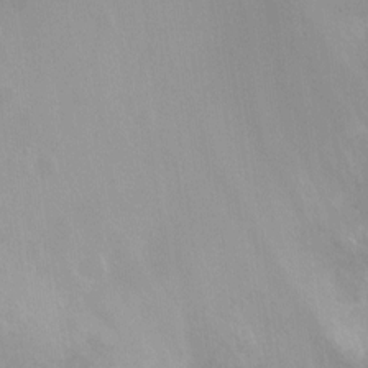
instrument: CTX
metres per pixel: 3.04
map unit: Nhu
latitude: -15.0487
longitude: -25.8016
